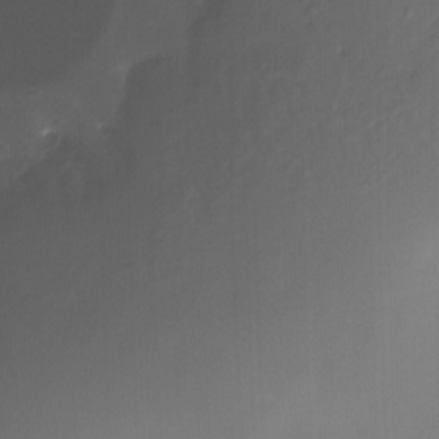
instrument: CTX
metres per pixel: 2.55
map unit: HNhu
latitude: -27.3320
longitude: 75.2376
